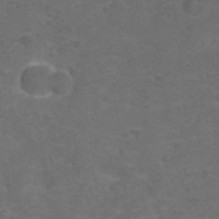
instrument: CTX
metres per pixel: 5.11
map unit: Nhu
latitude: 29.4804
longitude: -50.9135
